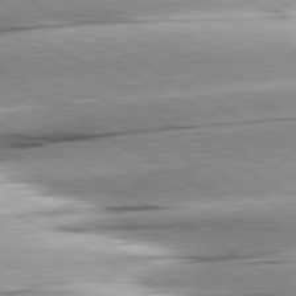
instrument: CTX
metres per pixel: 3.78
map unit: lApd
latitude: 80.3467
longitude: -156.7435
